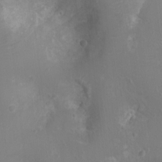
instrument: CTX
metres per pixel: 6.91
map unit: Ht
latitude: -3.8611
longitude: -16.1956
